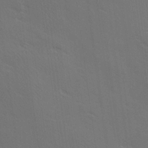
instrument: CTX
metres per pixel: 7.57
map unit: Ave
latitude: -0.2362
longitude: -112.4223
